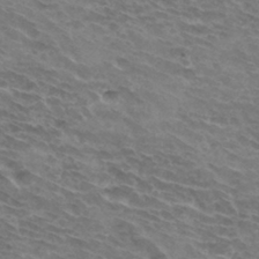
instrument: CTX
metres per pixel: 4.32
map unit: Hto
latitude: 32.6113
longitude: -43.0836
